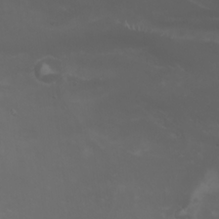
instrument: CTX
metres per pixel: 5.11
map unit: Nhu
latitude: 22.1389
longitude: -64.3278
